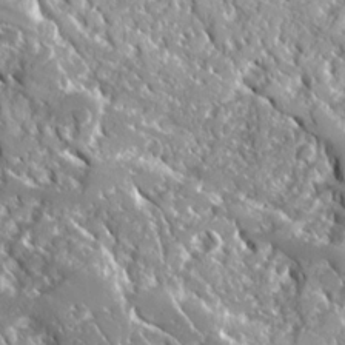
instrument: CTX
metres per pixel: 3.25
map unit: Ave
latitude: 16.5924
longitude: -130.2712
